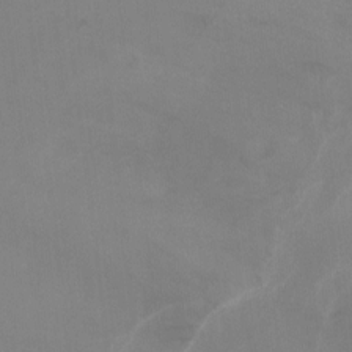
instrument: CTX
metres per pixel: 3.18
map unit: Nhu
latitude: -15.5022
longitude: -56.8380
